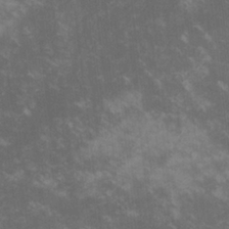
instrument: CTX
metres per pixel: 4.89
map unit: lHvf
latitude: -13.7856
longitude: -101.7072
